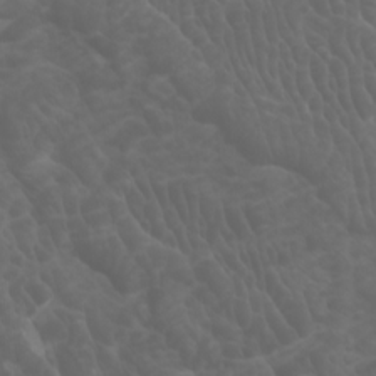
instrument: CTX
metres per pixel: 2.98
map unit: Htu
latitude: -0.9731
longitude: -76.7624
